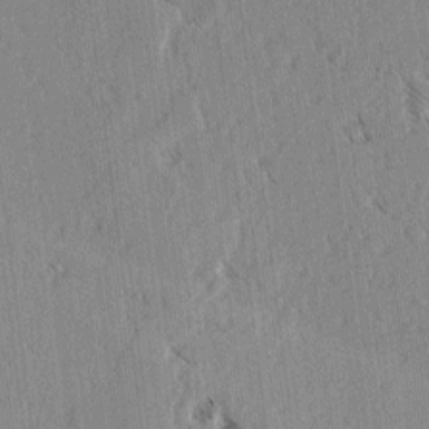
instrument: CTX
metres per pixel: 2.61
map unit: lAvf
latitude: -4.5196
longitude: -113.7827
